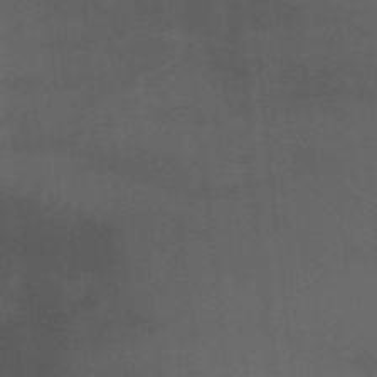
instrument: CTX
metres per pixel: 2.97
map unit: lHb
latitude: -43.0864
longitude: 70.2551
